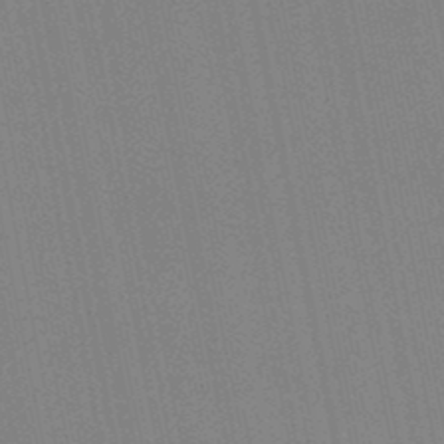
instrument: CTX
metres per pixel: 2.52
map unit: lHb
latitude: -49.0487
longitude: 68.9352
